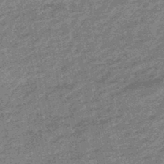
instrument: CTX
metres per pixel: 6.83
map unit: eHb
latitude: -48.1228
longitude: 84.5762
